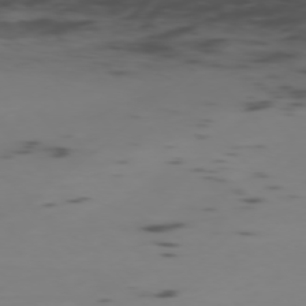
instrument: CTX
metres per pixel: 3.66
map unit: Ap
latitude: -76.4062
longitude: -66.9891
